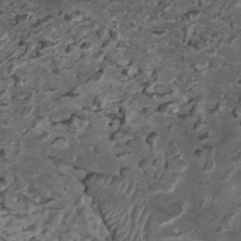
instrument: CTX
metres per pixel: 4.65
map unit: HNhu
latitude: 4.1200
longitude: -5.3293
